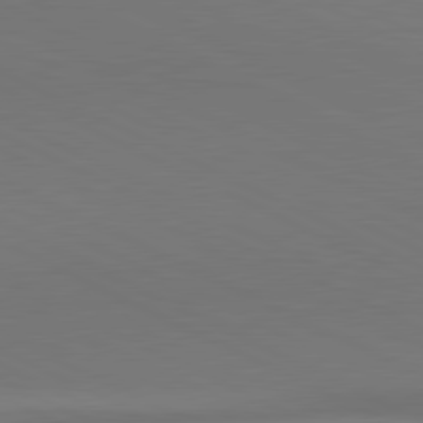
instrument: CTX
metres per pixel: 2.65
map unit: lApd
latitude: 81.1781
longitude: 145.1242
